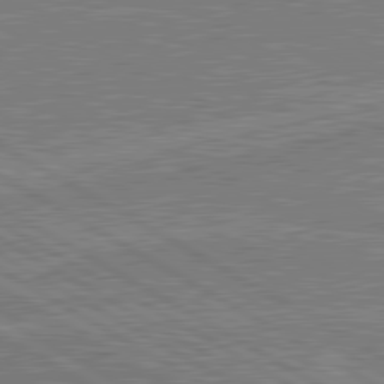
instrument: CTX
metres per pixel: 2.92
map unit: lApd
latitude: 80.7813
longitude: 169.5588
